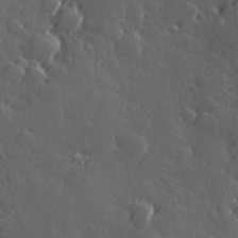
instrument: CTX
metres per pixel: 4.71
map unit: Hve
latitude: 27.0081
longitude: 145.9556
